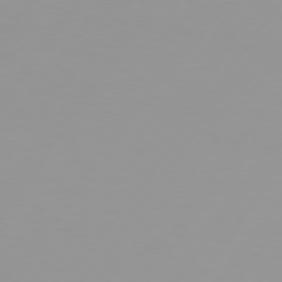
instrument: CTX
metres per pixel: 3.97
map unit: Hpe
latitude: 75.4804
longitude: -125.4615
